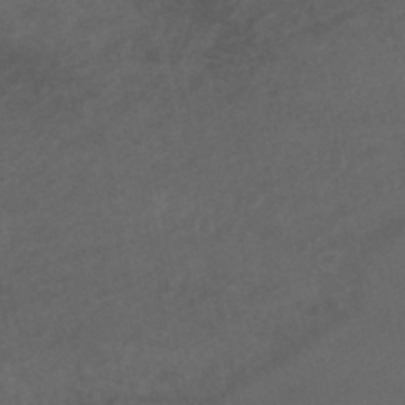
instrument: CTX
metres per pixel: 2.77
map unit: lHb
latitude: -46.8030
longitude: 75.2754
